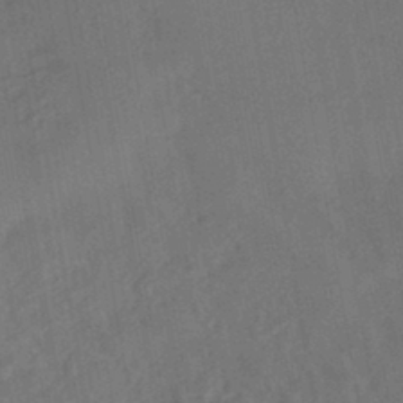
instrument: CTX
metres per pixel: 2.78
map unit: HNhu
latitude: -43.1242
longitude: 91.9178
